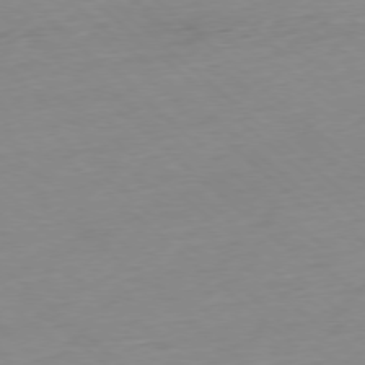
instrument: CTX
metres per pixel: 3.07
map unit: Ap
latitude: -77.8422
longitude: -89.8017
